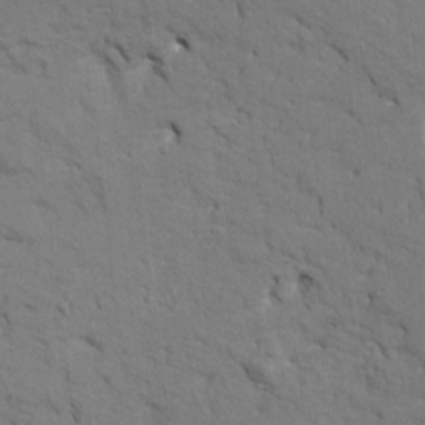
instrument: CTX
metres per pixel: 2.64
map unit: HNhu
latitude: 7.5182
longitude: -4.0822
